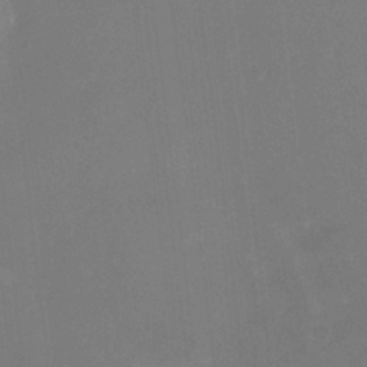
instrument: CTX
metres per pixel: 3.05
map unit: Nhu
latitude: -16.3118
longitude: -56.7624
